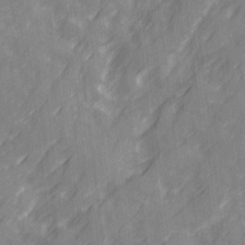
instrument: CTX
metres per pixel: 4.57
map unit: Ave
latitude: 20.1956
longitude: -131.9528
